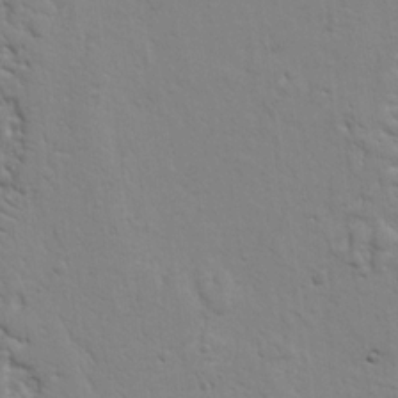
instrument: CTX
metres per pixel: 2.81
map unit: Nhu
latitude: 17.5938
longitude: -78.5357
